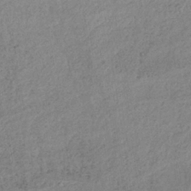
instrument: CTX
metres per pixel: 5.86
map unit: lHb
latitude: -38.3306
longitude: 68.8408
